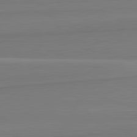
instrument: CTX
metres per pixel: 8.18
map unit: lApd
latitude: 82.3656
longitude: 168.5951
